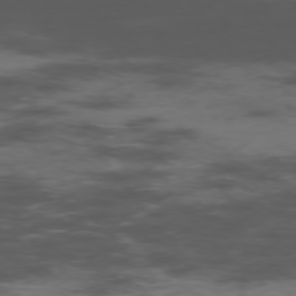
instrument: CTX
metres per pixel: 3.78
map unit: Hpe
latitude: -75.7856
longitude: -19.5560
